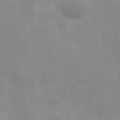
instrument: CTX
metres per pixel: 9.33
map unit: Hve
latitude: 31.2915
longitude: 150.1228
